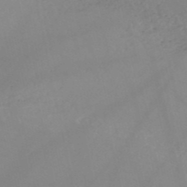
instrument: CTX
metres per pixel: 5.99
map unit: HNb
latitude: -51.4076
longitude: -41.8394
